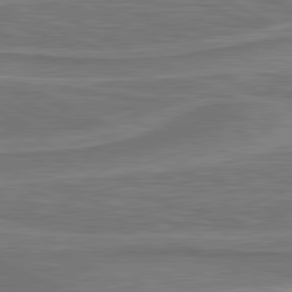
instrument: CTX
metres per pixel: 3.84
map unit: lApd
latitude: 81.1970
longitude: 172.3873
